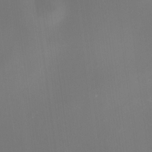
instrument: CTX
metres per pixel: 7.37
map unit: HNhu
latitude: 9.3293
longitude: 13.4455
